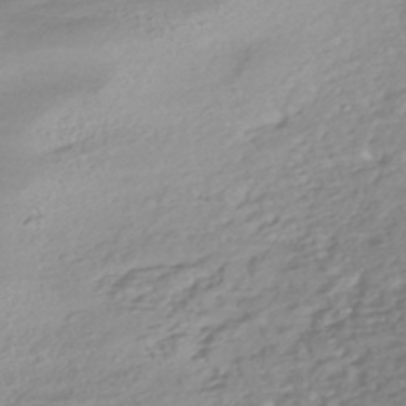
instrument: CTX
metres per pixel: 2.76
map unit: HNhu
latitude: -45.3132
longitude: 99.1998
